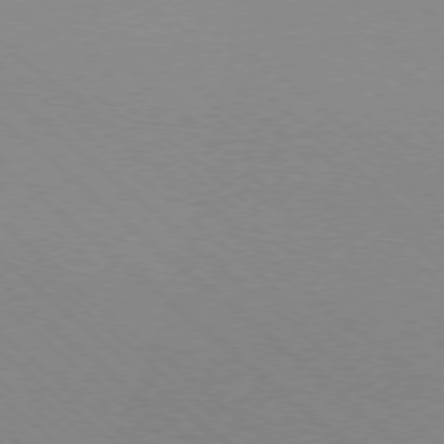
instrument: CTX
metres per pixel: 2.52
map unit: Ap
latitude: -77.9367
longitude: -90.8569
